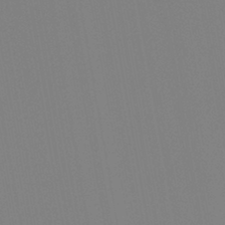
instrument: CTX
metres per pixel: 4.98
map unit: HNb
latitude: -44.2928
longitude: -44.5734
